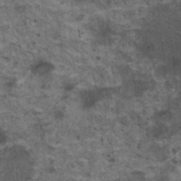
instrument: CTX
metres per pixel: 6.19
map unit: HNhu
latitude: 2.9702
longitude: 4.2739
